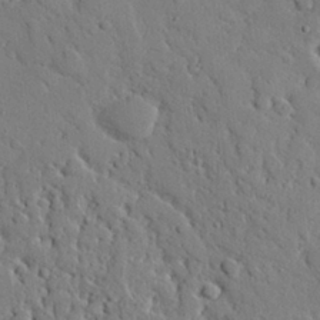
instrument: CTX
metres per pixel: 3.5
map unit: eHh
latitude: 26.5546
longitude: -78.6302
